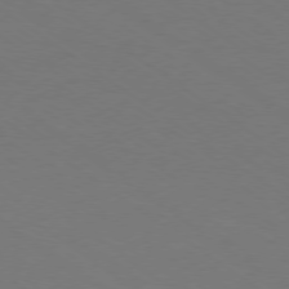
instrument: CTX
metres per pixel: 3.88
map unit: Ap
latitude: -78.5573
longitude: -74.7624
